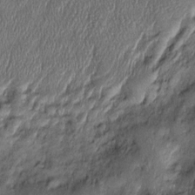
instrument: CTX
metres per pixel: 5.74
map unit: Htu
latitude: -6.6707
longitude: 159.7478
